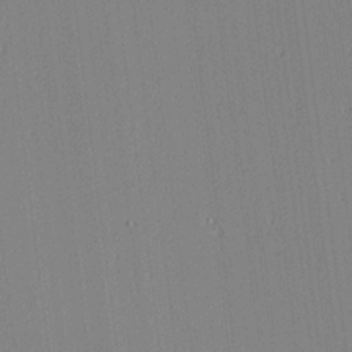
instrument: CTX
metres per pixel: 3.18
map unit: lAa
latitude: 4.3845
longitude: -112.0255
